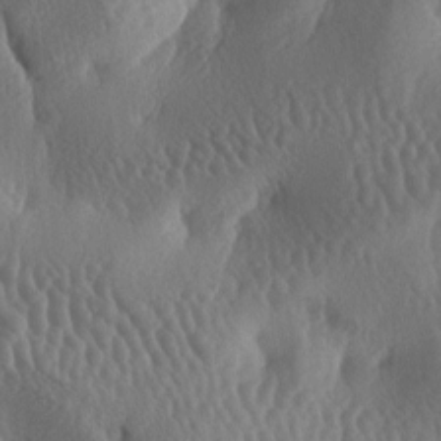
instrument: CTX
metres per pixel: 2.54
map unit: lAa
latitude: -7.1242
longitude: -128.5168
